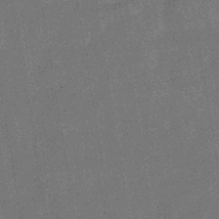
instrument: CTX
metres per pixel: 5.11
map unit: eHb
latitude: -35.3321
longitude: 80.8597
